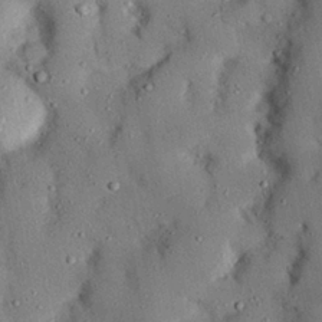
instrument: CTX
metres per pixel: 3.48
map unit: Nhu
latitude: 24.4223
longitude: -73.1026
